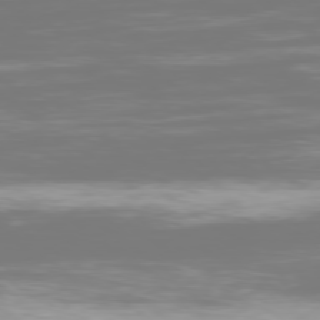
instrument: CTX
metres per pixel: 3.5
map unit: Ap
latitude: -79.1998
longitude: -60.1200
